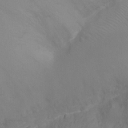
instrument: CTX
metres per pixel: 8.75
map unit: Ht
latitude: -9.6533
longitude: -23.4804
